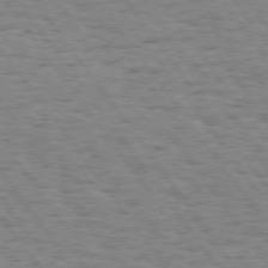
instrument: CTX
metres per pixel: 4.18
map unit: Hpe
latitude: 74.4601
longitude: -134.8947
